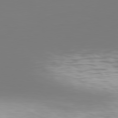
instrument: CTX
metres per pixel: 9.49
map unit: Hpe
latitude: 76.9513
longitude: -134.1389
